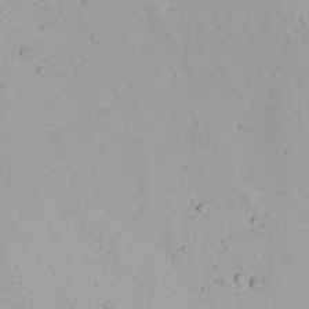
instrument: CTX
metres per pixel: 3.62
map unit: Nhu
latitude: 22.0822
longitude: -69.7639
